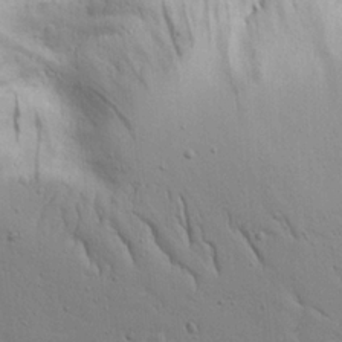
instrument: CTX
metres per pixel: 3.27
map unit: lAvf
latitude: 16.2334
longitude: -125.8016
